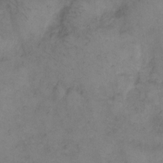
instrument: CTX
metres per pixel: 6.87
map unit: eHh
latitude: 9.6883
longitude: -62.5168
